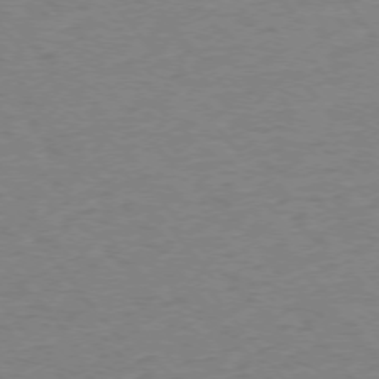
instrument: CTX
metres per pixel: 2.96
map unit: Ap
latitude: -75.8234
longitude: -81.8394
